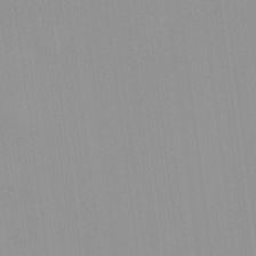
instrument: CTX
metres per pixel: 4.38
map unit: HNhu
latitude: 5.9906
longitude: 8.4440
